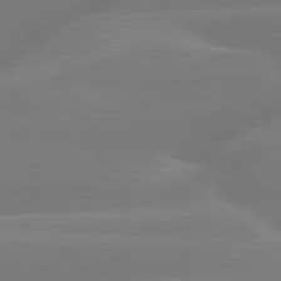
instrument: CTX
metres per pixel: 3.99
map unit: lApd
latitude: 79.7072
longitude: -149.1214
